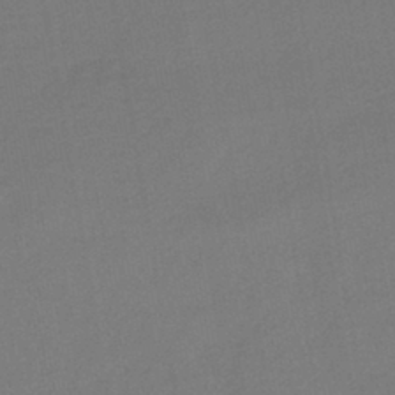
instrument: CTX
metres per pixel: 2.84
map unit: HNhu
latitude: -42.1227
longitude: 93.1053
